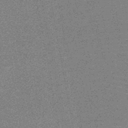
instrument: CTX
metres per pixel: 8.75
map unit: HNb
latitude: -48.0661
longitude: -44.3089
